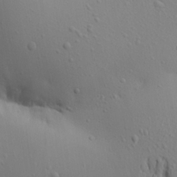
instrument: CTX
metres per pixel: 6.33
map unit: Aa
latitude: 21.4616
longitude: -142.3467
